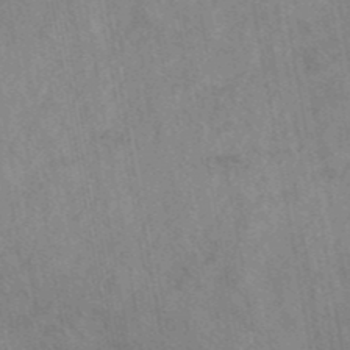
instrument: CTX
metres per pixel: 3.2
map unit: eAb
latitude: 42.0444
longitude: 109.6722
